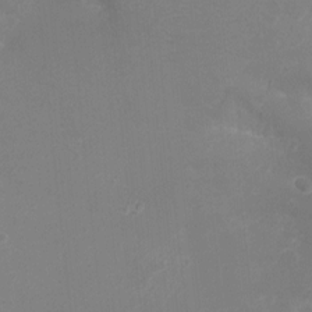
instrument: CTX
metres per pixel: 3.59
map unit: Aa
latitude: -8.4629
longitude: -71.3859
